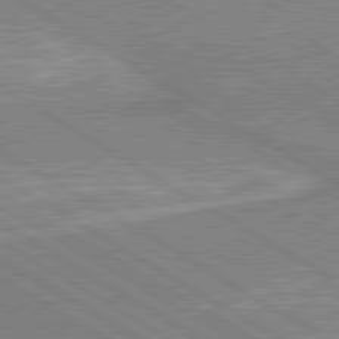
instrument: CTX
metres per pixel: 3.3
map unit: lApd
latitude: 80.4979
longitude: 143.3698
